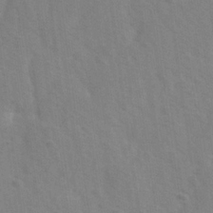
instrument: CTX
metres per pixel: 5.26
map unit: Ave
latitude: 0.0822
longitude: -113.1403
